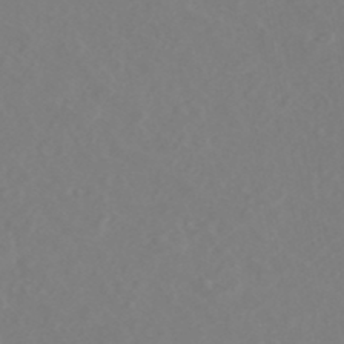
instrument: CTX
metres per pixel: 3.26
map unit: HNhu
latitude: -47.1998
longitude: 104.4629
